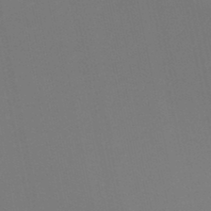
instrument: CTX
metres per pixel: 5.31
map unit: HNb
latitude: -46.7841
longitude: -44.6868
